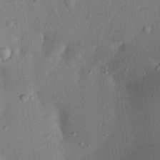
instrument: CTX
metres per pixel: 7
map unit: Aa
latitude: 20.3656
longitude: -146.9514
